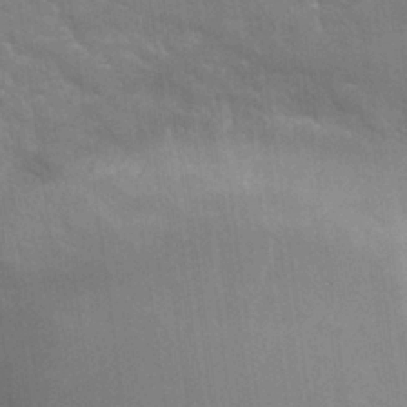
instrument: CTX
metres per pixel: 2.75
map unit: Nhu
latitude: 25.0080
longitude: -51.6505
